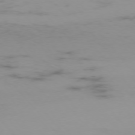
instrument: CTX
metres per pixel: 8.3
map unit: Hpe
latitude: -75.9178
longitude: -19.0458
